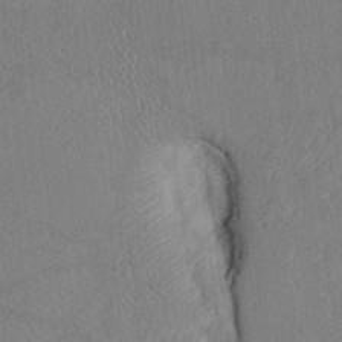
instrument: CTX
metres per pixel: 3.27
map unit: Htu
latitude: 2.8569
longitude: 148.8975
